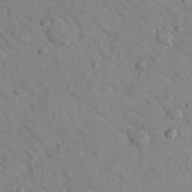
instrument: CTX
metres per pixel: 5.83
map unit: Nhu
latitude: 23.4237
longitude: -74.2712
